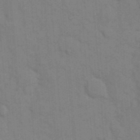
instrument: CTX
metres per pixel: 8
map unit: eHh
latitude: 18.5168
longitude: -63.7828
